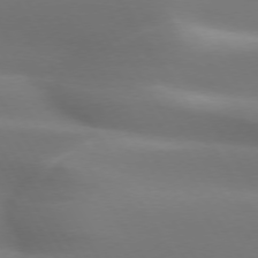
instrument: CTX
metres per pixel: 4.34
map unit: lApd
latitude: 73.1404
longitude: -50.1577
